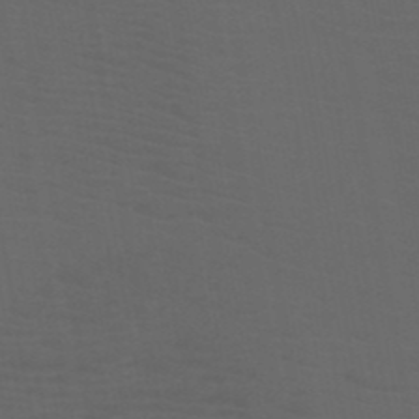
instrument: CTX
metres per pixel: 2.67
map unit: HNb
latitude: -49.8801
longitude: -46.0822
